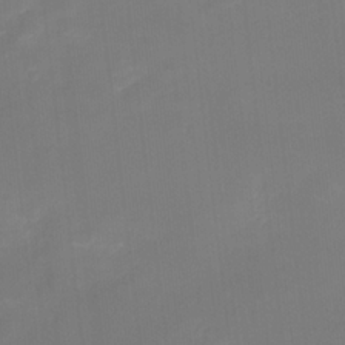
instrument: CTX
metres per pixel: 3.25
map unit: HNhu
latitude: -23.6155
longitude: 50.1228
